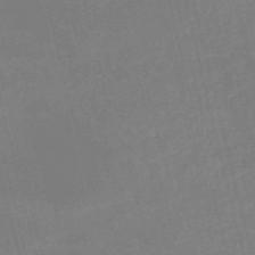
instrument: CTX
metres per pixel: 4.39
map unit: HNb
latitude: -53.5966
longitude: -37.0837
